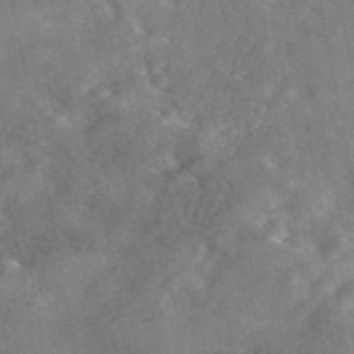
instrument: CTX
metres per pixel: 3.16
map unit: eAb
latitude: 46.5546
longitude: 127.6532
